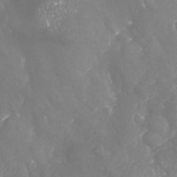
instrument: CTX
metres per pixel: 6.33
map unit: Nhu
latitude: -24.9164
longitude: -57.1781
